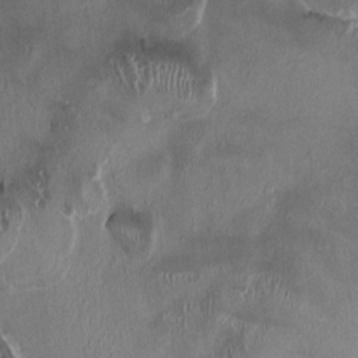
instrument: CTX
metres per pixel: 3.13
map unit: HNhu
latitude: 1.5749
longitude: -4.1578
